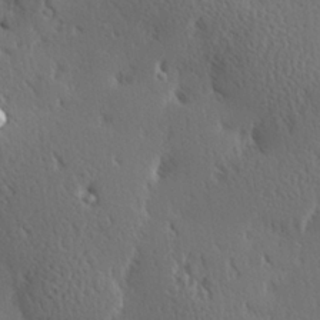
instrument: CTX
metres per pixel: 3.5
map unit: Hve
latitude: 27.3482
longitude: -93.2537
